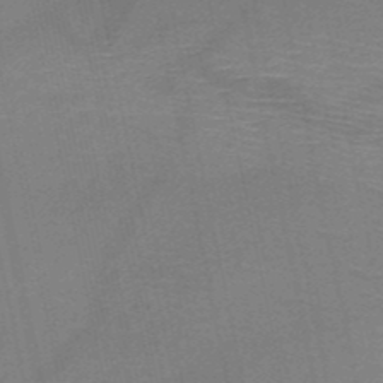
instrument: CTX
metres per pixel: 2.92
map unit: HNb
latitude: -50.5574
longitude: -42.5357
